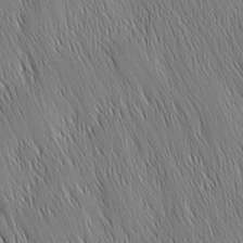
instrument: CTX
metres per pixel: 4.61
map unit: Nhu
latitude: -6.2361
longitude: -150.3278
